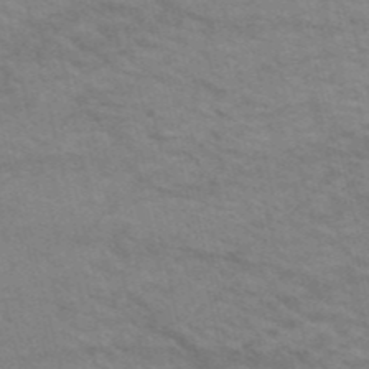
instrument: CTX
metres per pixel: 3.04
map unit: HNb
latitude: -52.8785
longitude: -44.6301
